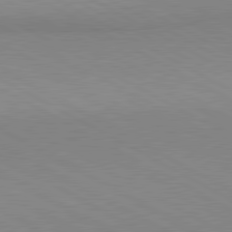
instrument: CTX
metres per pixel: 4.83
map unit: lApd
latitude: 80.7246
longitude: 150.1228
